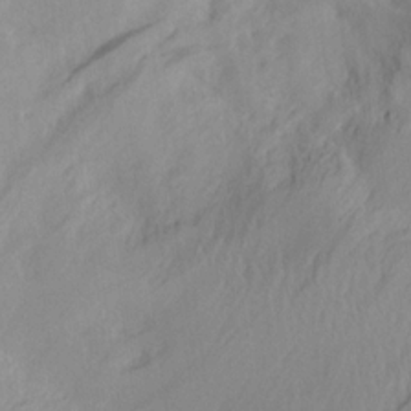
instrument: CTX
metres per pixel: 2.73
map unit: Aa
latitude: 20.4034
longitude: -145.5938
